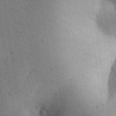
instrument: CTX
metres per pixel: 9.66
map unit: Aa
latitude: 31.9906
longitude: -145.4048
